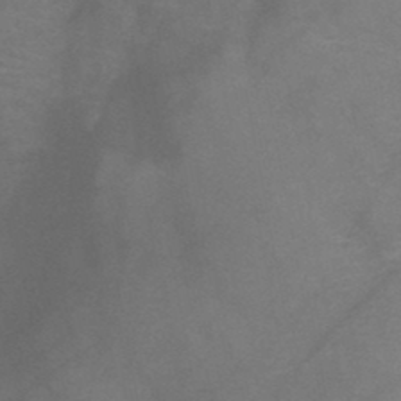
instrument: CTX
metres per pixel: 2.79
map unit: HNb
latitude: -46.3495
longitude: -46.4790
